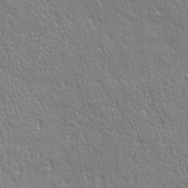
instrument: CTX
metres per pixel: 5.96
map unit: Ave
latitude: 21.5938
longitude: -135.6127
